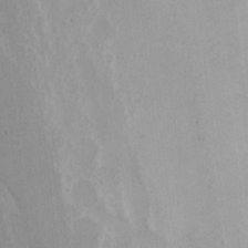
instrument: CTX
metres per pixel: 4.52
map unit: eHh
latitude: 15.9151
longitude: -71.8583
